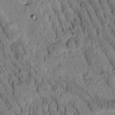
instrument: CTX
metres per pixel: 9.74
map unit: Htu
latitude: -2.1038
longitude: 171.8800
